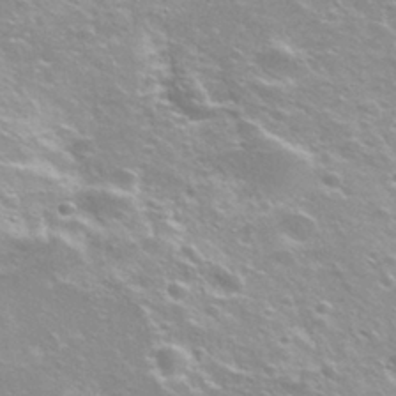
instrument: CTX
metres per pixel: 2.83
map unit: Hto
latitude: 27.3860
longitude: -50.4412
